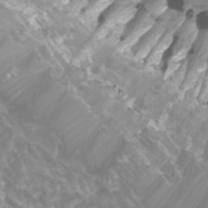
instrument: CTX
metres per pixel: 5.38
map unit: Htu
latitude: -10.4440
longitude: -74.9703
